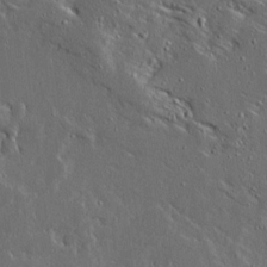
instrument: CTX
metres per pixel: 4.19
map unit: Ave
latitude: 14.3279
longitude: -138.5168
